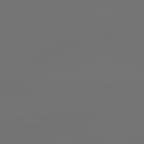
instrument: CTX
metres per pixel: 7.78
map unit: Hpe
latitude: 78.2901
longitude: 173.6155
